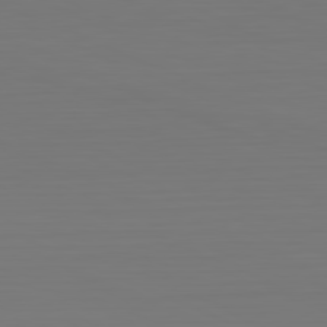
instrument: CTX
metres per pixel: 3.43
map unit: Hpe
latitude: -81.6911
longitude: 6.7652
